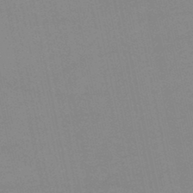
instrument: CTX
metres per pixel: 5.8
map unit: lHb
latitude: -45.9745
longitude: 58.5195
